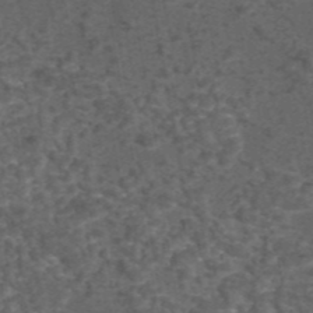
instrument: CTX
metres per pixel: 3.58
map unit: eAb
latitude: 43.5938
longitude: 106.9542
